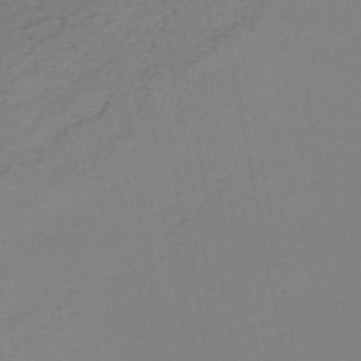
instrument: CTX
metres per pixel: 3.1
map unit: HNb
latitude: -51.5966
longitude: -52.5546
